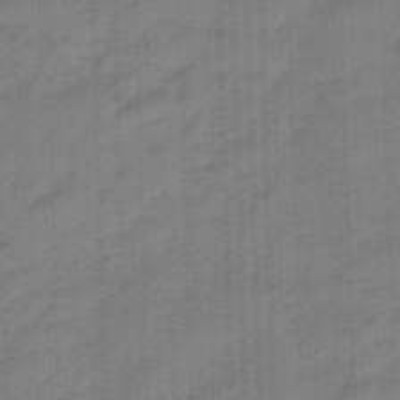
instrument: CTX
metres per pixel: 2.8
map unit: eHb
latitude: -46.0472
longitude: 83.2376
